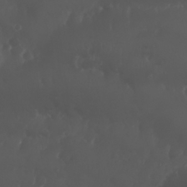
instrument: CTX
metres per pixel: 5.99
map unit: Nhu
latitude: 26.4223
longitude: -64.3845
